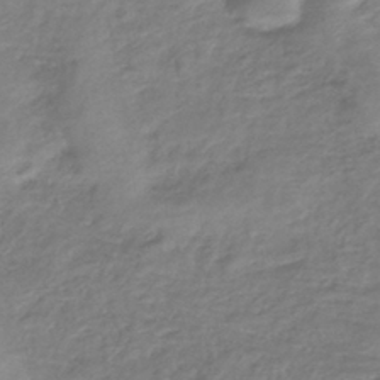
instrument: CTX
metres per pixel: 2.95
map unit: lHb
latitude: -41.1431
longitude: 78.6707
